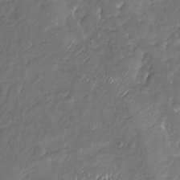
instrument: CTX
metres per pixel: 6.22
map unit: Nhu
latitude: -19.6155
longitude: -57.9528
